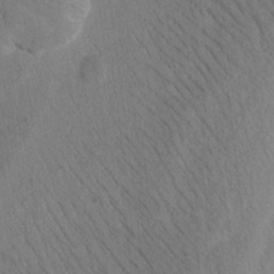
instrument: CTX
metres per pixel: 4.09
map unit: Htu
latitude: -0.7275
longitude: 172.7085
